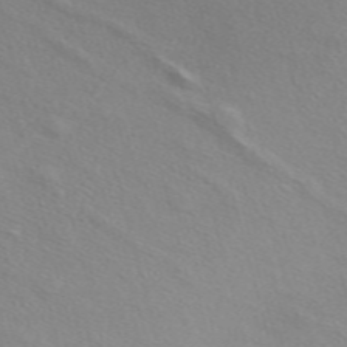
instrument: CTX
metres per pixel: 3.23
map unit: ANa
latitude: 51.2726
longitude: -71.0647
